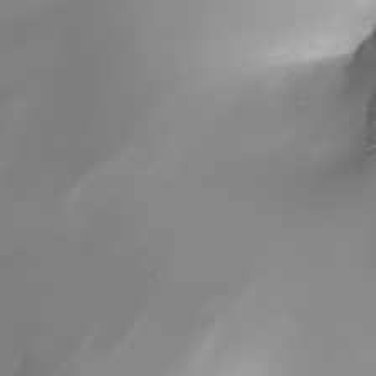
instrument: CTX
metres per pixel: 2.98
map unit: Nhe
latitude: -34.7652
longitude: -144.6112
